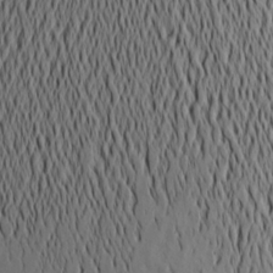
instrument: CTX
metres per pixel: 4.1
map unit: Aa
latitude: 20.6869
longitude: -145.3481
